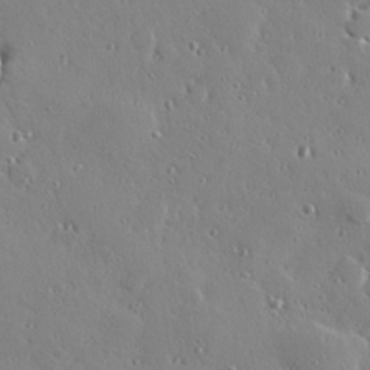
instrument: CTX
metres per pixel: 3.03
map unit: Hve
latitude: 26.6113
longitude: -92.9891
